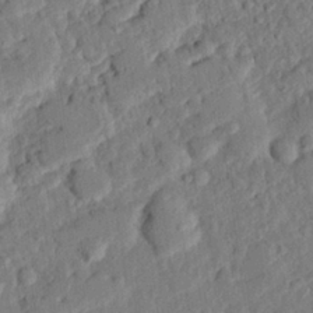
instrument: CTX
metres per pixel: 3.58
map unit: eHh
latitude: 25.4048
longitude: -81.2726
